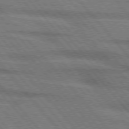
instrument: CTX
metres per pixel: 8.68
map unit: lApd
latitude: 75.9528
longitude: -84.1767
